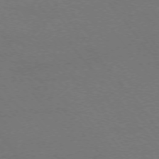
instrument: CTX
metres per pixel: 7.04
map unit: Ap
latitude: -75.3510
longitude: -74.6302
